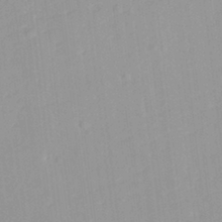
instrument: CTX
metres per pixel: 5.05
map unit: HNhu
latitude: 3.8961
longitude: 3.8989
